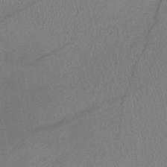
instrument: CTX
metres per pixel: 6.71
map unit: lHb
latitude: -40.1983
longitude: 72.8786
